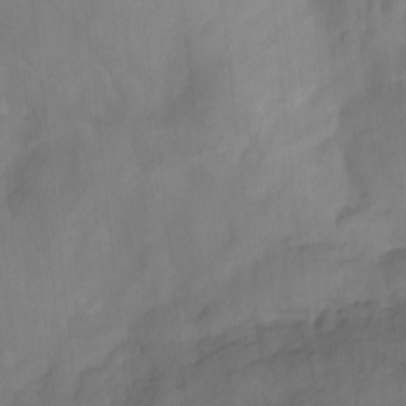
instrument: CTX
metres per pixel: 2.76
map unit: Nhu
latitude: -14.1417
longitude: -54.2711
